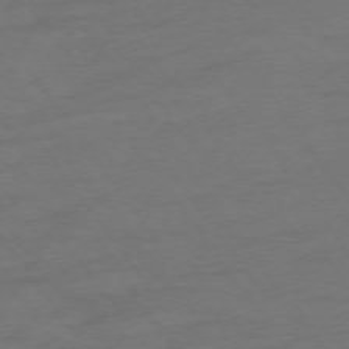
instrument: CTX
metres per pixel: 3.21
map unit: Ap
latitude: -75.0109
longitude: -73.5183
